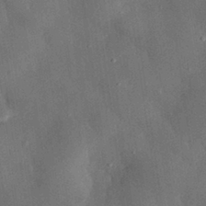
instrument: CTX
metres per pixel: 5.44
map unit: eHh
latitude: 29.8961
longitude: -80.1956
